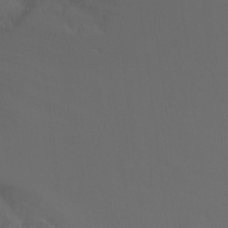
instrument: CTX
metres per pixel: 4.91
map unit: Ht
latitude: -15.5588
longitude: -42.5357
